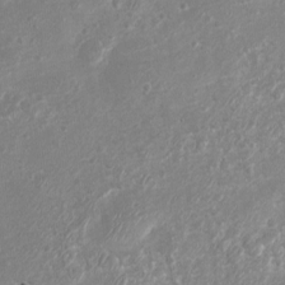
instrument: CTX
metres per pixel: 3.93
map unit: eHh
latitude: -3.8044
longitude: -75.0081
